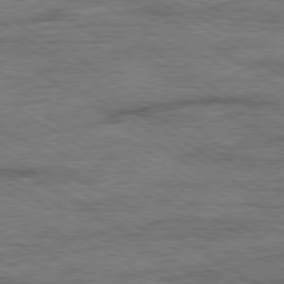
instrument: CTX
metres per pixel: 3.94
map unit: Ap
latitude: -80.0472
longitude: -78.5735
